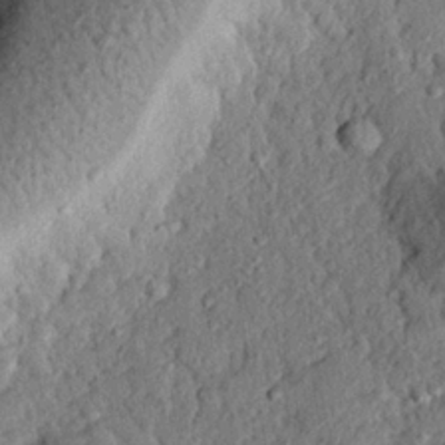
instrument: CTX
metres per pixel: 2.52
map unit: eHh
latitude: 24.9324
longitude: -79.0081
